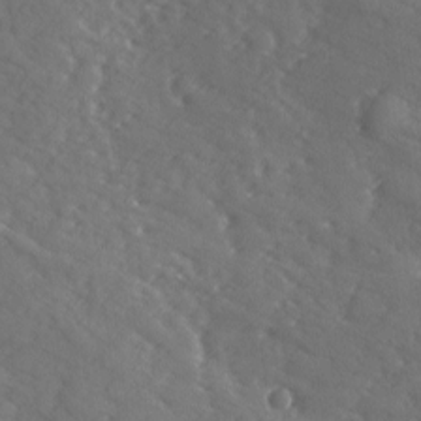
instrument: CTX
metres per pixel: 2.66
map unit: Ave
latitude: -9.6533
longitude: -119.0647
